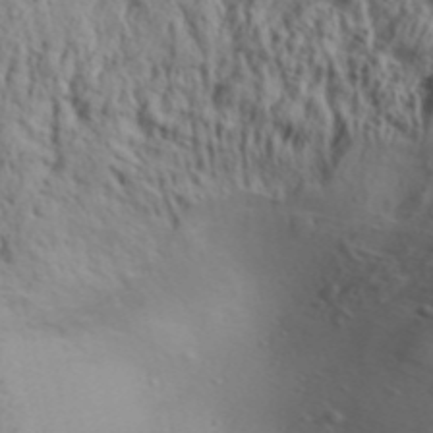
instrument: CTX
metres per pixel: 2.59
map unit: Aa
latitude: 30.9703
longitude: -136.1389
